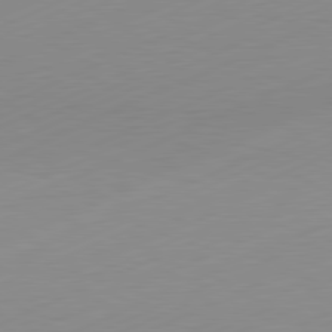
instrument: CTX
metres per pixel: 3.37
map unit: Hpe
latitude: -82.2550
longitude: 12.0850
